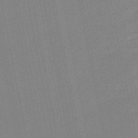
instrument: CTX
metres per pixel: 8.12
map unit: lHb
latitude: -49.0676
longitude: 80.1039
